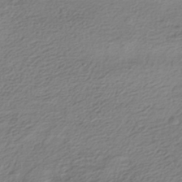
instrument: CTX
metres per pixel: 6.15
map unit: HNhu
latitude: -42.0283
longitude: 100.0283
